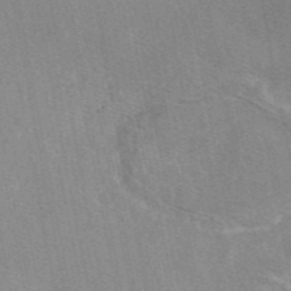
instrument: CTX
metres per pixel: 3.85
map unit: eAb
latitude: 47.2348
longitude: 114.2550
